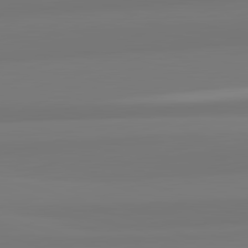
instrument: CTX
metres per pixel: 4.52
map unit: lApd
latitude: 82.6112
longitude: 172.3117
